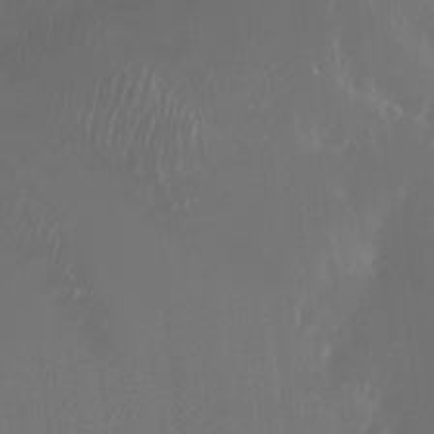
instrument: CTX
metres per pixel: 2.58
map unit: Nhu
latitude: -5.5966
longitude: -91.0836
